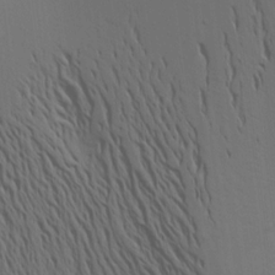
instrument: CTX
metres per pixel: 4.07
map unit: Aa
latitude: 15.6694
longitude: -147.4994
